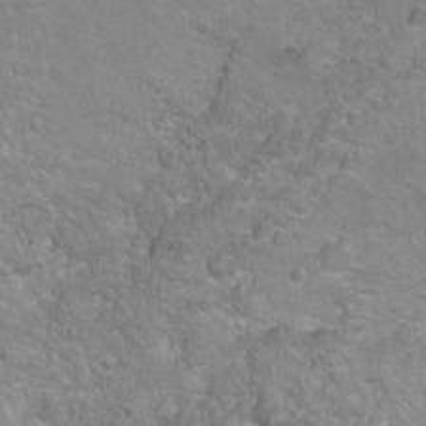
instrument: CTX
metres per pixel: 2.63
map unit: Ht
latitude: -6.5951
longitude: -36.0822
